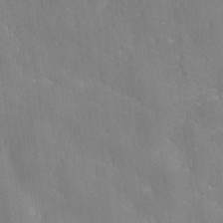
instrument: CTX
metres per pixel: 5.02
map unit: lHvf
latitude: 25.7449
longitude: 142.8408
